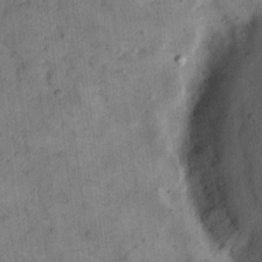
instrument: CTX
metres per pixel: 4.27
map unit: eHh
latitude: 14.5357
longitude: -66.5167
